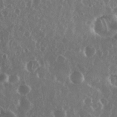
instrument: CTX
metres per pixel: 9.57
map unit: eHh
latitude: 34.6868
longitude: -59.0647
